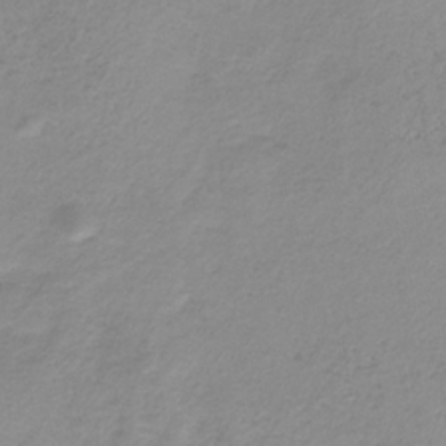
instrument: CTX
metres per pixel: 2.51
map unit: HNb
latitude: -31.8989
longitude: 62.8786
